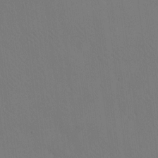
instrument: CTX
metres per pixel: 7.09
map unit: eHh
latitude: -8.1228
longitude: -69.1214
